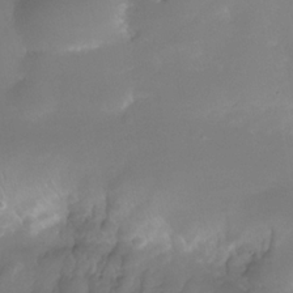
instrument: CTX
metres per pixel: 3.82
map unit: Nhe
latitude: -36.3306
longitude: -130.6491
